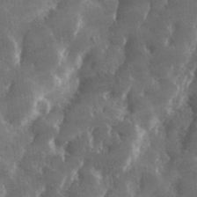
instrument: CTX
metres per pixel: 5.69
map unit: lHvf
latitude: 31.8395
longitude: -93.0458
